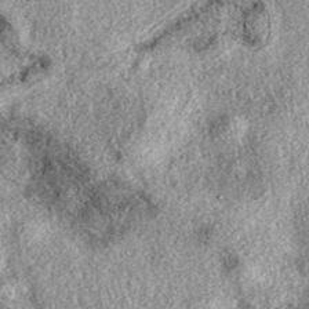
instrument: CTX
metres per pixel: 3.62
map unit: eAb
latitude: 38.4601
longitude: 108.1039
